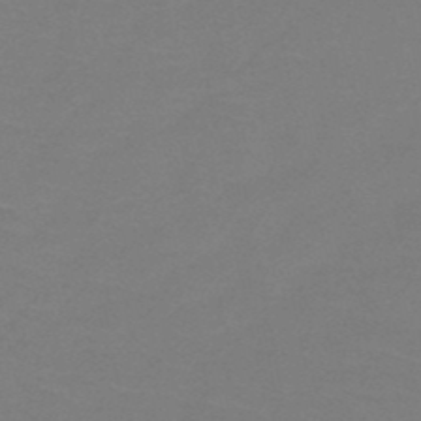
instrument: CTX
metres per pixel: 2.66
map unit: HNb
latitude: -48.8030
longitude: -48.5924
